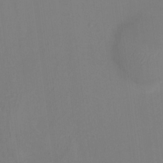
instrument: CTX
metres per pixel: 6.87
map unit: HNhu
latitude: 7.9906
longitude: -5.2159
